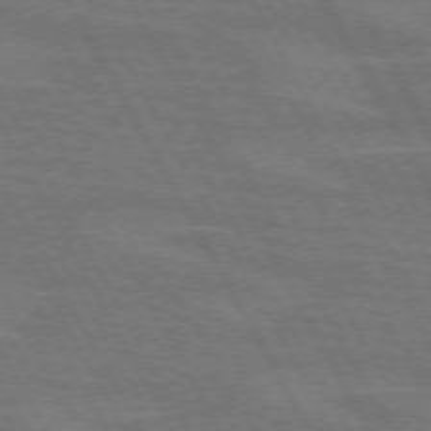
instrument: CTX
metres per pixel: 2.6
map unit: lApd
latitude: 71.9717
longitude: -55.3670
